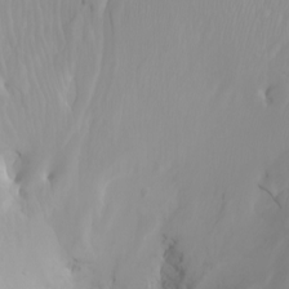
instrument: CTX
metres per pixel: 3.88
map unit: Ht
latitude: -1.0865
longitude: -61.4426
